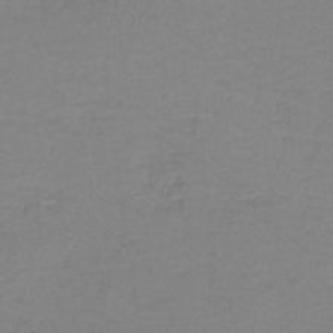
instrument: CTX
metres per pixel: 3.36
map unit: eAb
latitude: -36.1039
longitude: 53.2187
